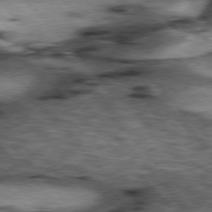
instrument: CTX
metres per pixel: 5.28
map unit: lApd
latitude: 77.0836
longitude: -49.6883
